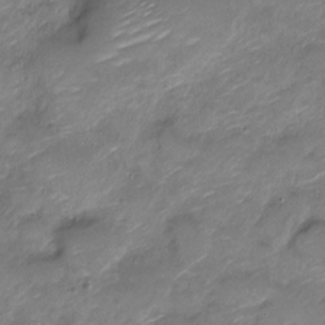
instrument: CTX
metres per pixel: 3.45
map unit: Nve
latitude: -18.1795
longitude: 107.5399
